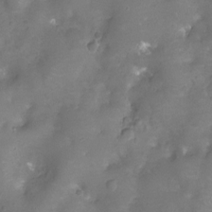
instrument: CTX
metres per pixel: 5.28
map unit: Ht
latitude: -5.8989
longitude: -19.7638
